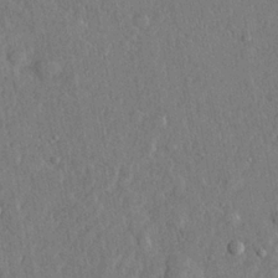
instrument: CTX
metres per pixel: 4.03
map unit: lHvf
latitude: 22.5735
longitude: 143.9745
